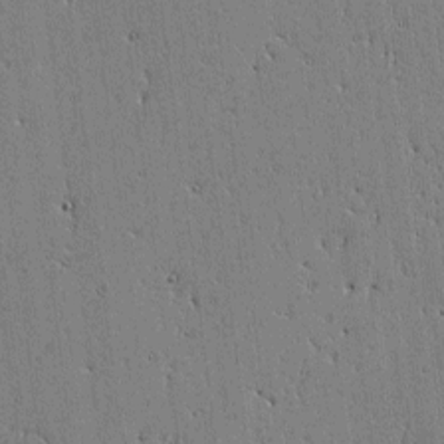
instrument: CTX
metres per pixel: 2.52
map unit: lAvf
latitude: -1.3510
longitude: -105.7450
